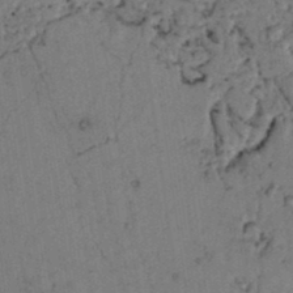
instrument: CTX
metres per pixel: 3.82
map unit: lAvf
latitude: 5.5560
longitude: 159.9745
